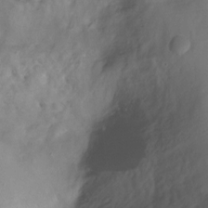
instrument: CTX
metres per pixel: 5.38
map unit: Hto
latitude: -12.2551
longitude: -39.8583
